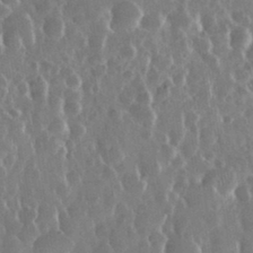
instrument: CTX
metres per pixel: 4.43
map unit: eHh
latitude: 34.5545
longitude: -58.0822
